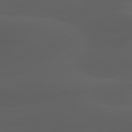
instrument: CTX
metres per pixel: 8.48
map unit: lApd
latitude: 80.2145
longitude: -90.1011
